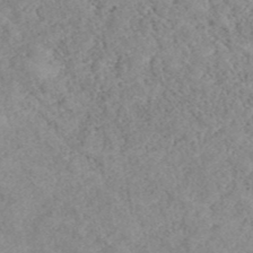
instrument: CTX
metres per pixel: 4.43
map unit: ANa
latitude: 41.4993
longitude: 18.4062
